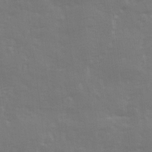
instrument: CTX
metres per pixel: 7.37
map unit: Ave
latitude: 13.2348
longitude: -103.6883
